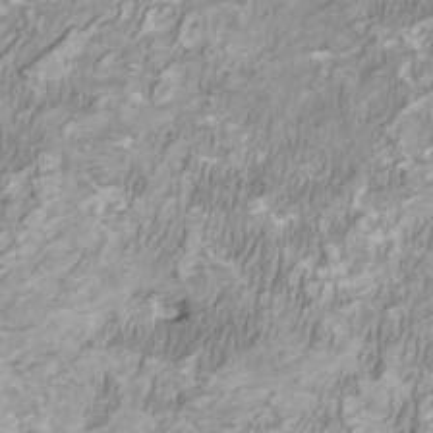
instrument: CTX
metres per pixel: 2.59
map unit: HNhu
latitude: 2.1200
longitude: -2.7435
